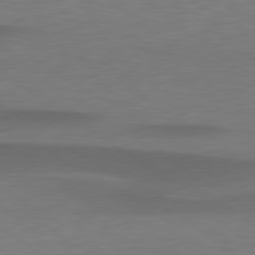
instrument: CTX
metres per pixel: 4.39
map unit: lApd
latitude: 79.3671
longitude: -91.3293
